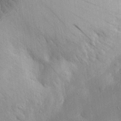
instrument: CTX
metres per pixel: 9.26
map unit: eHh
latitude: 28.8191
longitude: -77.2348
